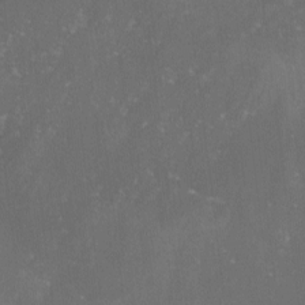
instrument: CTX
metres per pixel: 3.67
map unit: lHvf
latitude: -14.1984
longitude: -99.2914
